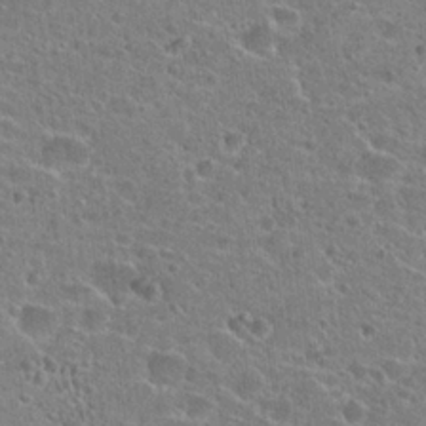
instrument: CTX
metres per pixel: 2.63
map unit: Hto
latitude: 23.4237
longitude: -43.4427
